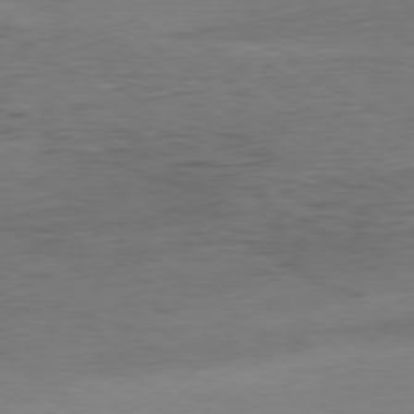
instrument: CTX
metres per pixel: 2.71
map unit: Hpe
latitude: -79.1431
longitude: 10.2173
